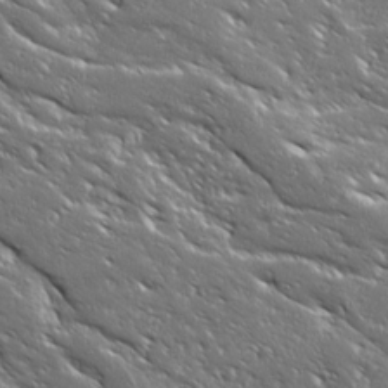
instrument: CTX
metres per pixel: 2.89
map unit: Ave
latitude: 18.9891
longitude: -136.9703
